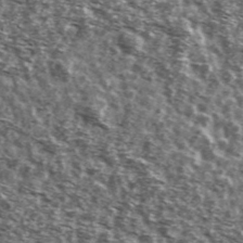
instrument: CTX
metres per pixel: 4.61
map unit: Ave
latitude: 40.9703
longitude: -106.0822
